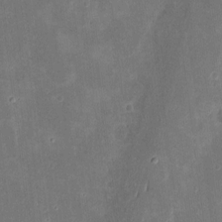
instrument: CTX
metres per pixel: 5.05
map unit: eHh
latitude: 8.8947
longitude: -73.6694
